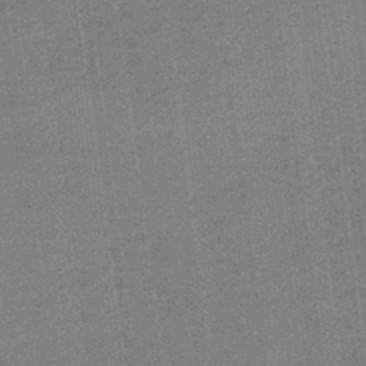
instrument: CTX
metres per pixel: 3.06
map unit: lHb
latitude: -40.4251
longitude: 69.5777
